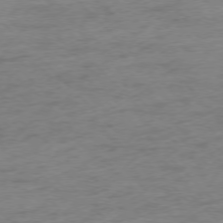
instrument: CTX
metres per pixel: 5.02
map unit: Hpe
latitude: -76.8219
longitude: -13.5938
